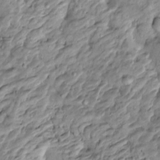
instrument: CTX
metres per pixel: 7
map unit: Htu
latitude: -5.1431
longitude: 157.3510
